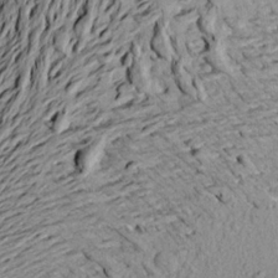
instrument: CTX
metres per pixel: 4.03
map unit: Aa
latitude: 20.7247
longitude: -148.8758
